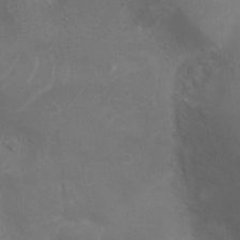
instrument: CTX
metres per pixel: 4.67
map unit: Nhu
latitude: -10.4062
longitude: -20.5168
